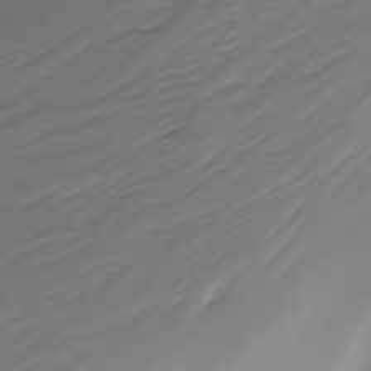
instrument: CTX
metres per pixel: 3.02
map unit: Nhu
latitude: -9.2943
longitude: -80.0633
